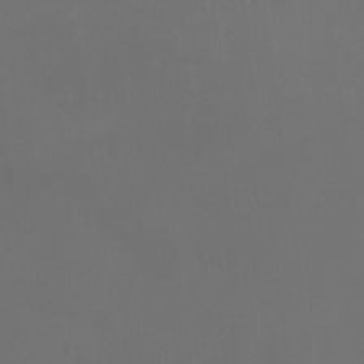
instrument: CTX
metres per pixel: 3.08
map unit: Aa
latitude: -7.4643
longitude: -72.6869
